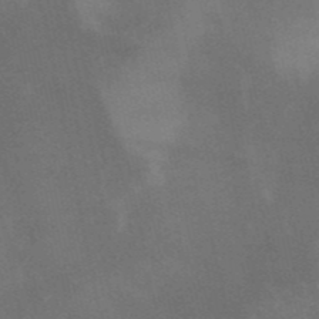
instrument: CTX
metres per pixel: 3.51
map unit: HNb
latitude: -52.8408
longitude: -41.8772
